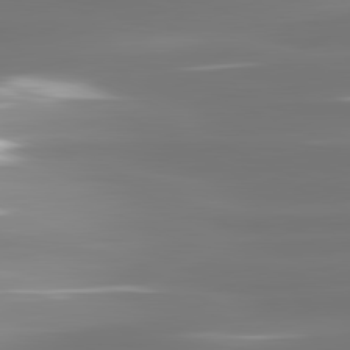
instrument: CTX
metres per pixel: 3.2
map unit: lApd
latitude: 81.4993
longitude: -134.5734
